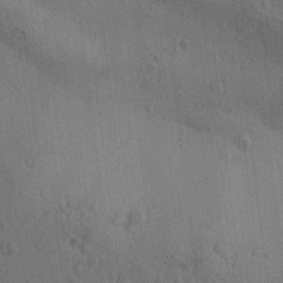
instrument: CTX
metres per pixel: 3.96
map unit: Htu
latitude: 0.3467
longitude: -175.8206
